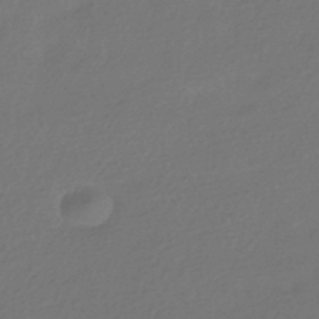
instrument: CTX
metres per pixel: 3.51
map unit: HNhu
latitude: -42.6896
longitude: 95.0108
